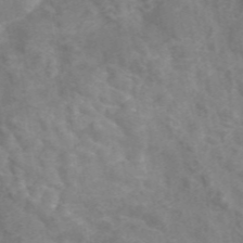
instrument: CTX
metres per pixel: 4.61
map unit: ANa
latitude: 45.5560
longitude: 26.8219
